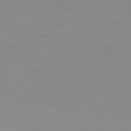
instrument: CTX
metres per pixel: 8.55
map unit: Hpe
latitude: 77.0836
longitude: -172.3845
